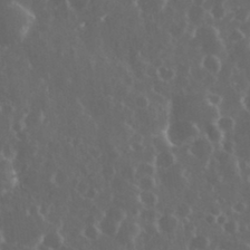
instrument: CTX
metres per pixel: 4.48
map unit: eHh
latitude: 34.1577
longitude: -59.1214
